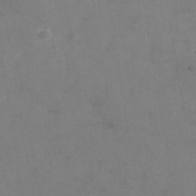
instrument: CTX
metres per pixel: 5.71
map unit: Nhe
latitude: -37.3698
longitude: -86.3089
